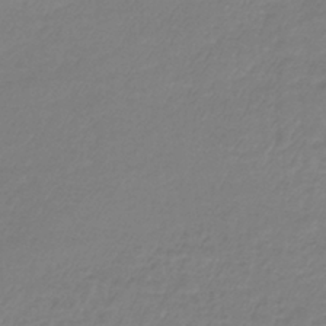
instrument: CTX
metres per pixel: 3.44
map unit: lHb
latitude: -40.4629
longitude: 69.9556
